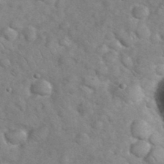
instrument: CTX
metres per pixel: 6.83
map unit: eHh
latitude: 37.2159
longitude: -64.0444
